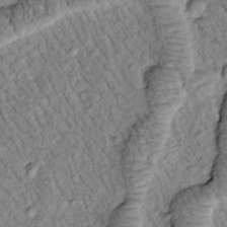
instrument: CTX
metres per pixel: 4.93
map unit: Htu
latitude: -1.5211
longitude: 173.4076
